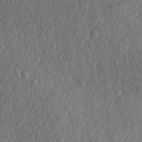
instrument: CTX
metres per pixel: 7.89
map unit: lHvf
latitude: 22.6301
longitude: 142.7841
